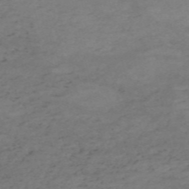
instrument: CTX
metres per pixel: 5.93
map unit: HNb
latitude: -55.4266
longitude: -44.7435
